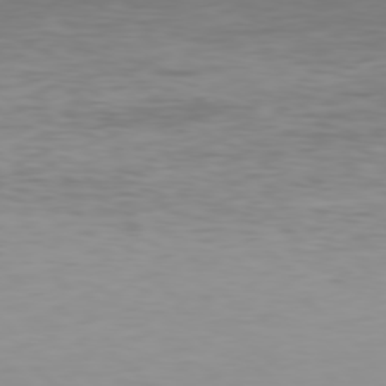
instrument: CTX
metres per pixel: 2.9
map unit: Hpe
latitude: 77.6316
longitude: -122.8758
